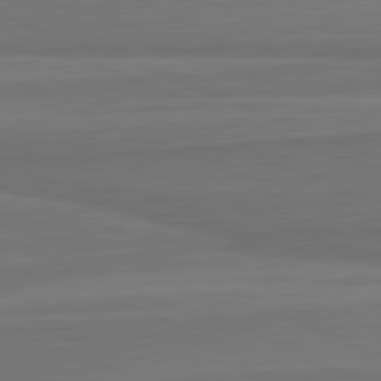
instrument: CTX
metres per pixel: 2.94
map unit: lApd
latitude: 82.1011
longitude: 168.3684
